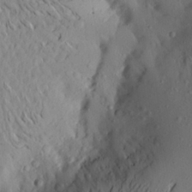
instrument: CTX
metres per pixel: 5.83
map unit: Aa
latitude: 21.3293
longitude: -146.3468
